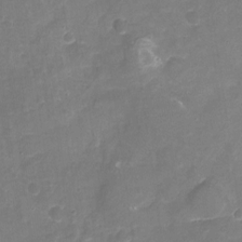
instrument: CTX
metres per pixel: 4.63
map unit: Nhu
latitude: -17.0109
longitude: -56.8380
